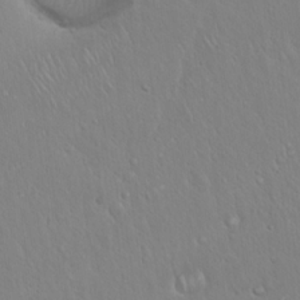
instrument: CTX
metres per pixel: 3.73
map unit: Hto
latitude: 17.1781
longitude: -57.1214
